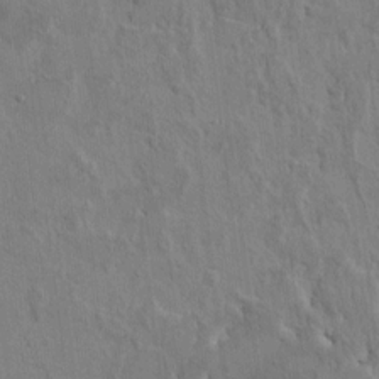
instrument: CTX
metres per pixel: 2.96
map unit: HNhu
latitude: 4.4412
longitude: -6.9136
